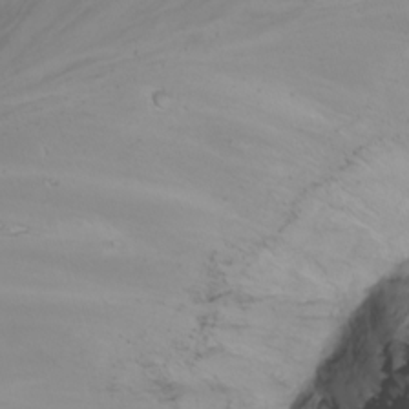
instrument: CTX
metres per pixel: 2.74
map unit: Htu
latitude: -8.3495
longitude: -64.3467
